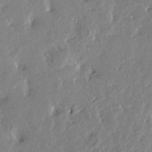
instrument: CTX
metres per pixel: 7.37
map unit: Htu
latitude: -1.1998
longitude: 175.6343
